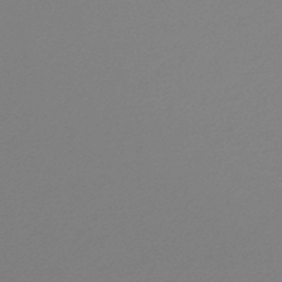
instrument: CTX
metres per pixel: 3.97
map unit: lHb
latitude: -45.7478
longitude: 70.6519
